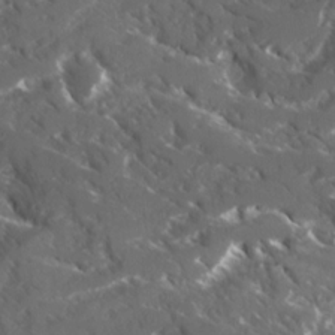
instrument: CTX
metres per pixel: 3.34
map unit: Ave
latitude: 17.4049
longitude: -130.3468
